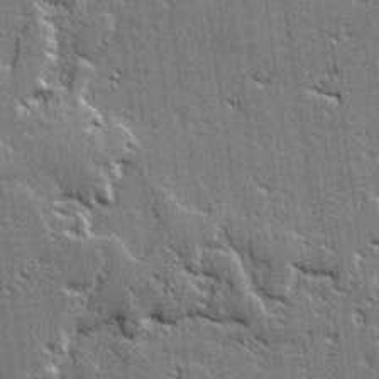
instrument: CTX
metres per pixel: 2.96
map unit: lAvf
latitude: -0.0472
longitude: -107.8772
